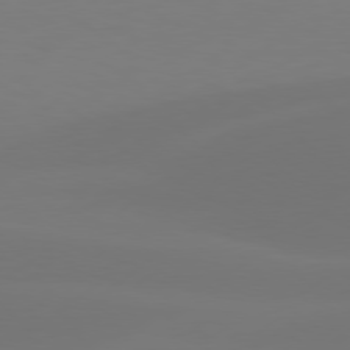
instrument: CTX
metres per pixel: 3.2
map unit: Hpe
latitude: 78.1011
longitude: -130.1389
